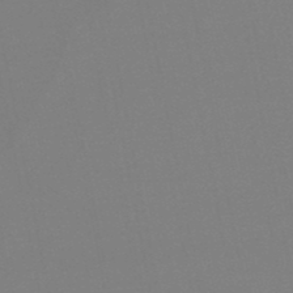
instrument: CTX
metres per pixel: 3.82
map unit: lHb
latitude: -48.7841
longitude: 69.4454
